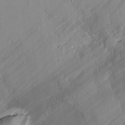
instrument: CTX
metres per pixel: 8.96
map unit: lAvf
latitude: -0.9353
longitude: -108.2144
